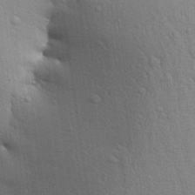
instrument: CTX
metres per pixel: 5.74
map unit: Aa
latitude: 28.4979
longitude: -147.2537
